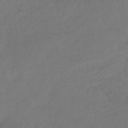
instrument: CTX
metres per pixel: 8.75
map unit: lHb
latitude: -37.8422
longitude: 68.8974
